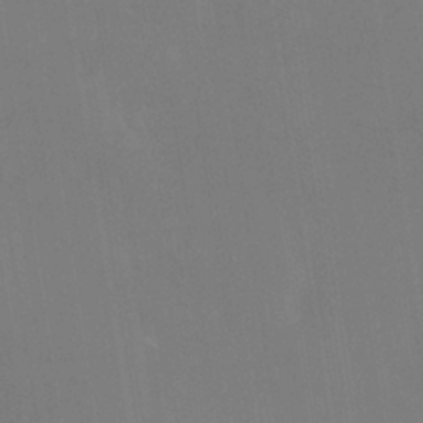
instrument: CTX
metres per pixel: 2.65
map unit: Nhe
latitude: -38.5007
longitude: -119.1025
